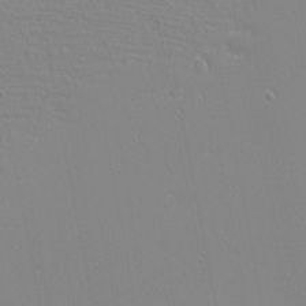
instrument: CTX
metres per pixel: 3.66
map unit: eHh
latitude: -3.6154
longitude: -81.0269
